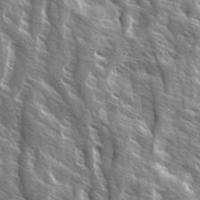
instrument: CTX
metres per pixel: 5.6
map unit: Ave
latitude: 14.6491
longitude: -133.1214
